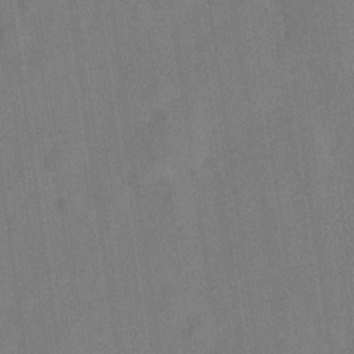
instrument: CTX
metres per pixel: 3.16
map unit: Hve
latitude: -28.2173
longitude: 93.0108
